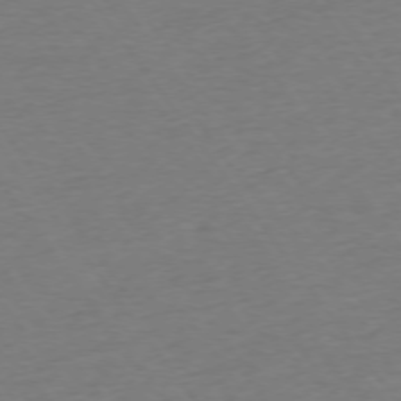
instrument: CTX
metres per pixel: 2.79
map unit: Ap
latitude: -74.9164
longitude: -89.7261
